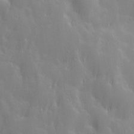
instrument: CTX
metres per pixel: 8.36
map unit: Ave
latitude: 13.0459
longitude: -104.4601
